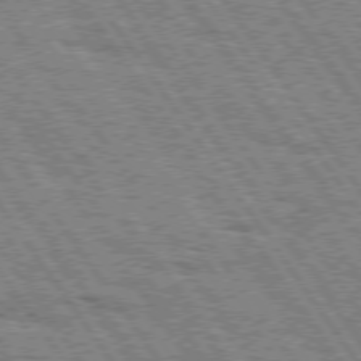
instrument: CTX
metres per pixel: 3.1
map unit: Hpe
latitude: 74.9325
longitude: -151.9717
